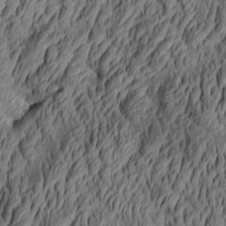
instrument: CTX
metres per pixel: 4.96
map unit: Aa
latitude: 8.5546
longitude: -130.4034
